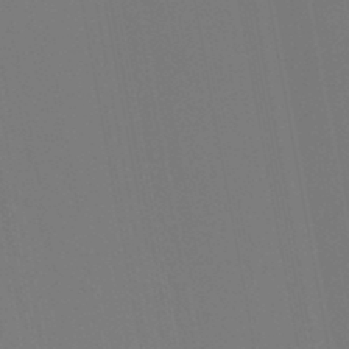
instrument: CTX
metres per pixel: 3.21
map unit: lHb
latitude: -46.4629
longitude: 76.3306
